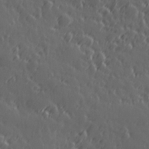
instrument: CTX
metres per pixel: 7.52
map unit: Hve
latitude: 26.7435
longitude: 145.8800
